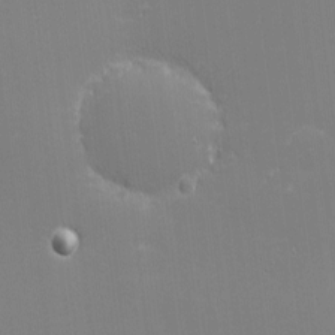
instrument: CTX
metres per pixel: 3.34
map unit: eHh
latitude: -2.4817
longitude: -80.5735
